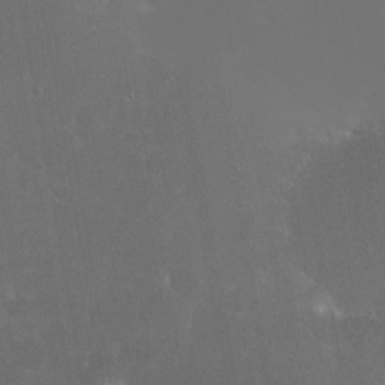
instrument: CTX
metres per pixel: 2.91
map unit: HNhu
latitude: 5.8961
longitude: 14.4062
